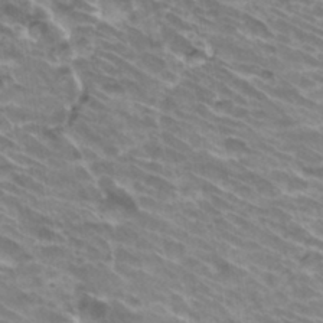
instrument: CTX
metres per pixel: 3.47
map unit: Hto
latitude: 33.4804
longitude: -42.2523
